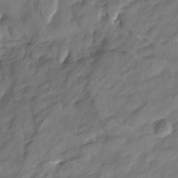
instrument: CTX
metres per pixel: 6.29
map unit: Nhu
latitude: -23.3321
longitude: -56.6490
